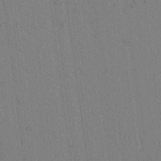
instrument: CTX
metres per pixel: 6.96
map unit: lAvf
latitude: 7.1025
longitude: 164.4629
